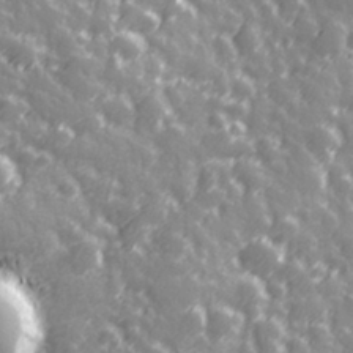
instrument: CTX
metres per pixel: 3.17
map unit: Hve
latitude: 28.1955
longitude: 146.9164
